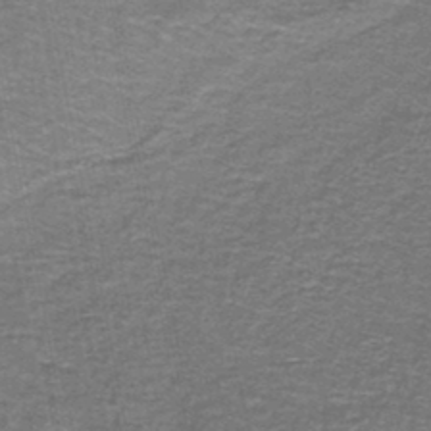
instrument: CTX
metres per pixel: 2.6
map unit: lHb
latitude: -43.7855
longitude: 55.0298
